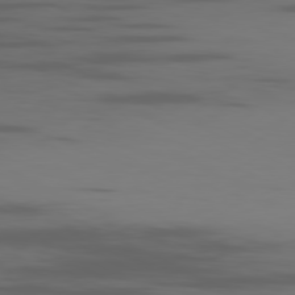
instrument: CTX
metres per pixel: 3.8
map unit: Ap
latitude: -80.9353
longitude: -61.8016
